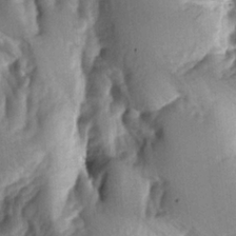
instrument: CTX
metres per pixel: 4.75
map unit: lAa
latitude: -5.8989
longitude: -126.5168
